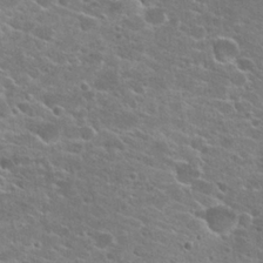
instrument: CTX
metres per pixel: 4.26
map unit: Hto
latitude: 22.6301
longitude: -41.1214
